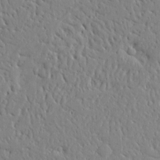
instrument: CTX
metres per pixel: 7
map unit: Aa
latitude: 15.0648
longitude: -140.8569
